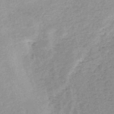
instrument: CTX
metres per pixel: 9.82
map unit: HNb
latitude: -52.1794
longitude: -49.2915
